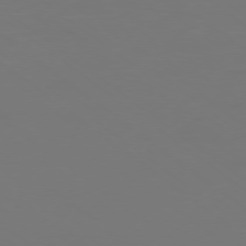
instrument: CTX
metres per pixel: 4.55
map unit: Ap
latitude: -78.8030
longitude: -94.1578
